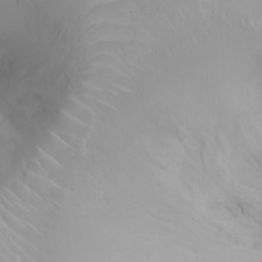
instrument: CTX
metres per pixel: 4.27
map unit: Ht
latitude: -0.9164
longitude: -61.3481
